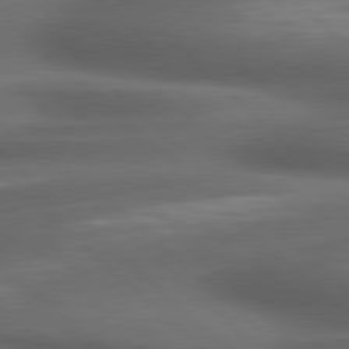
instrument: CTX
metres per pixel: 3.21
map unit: lApd
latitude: 79.1970
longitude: -116.3656
